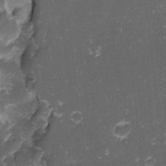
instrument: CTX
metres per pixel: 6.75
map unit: eHh
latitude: -1.3132
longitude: -86.3278
